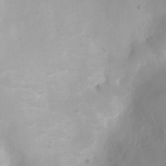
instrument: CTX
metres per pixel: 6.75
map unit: Ht
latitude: 3.7071
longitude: -22.2145
